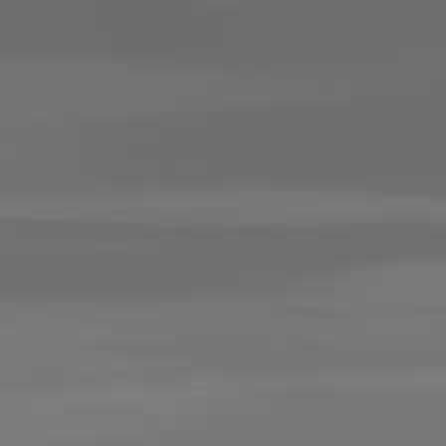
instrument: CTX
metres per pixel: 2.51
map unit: lApd
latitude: 82.6868
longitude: -136.2901
